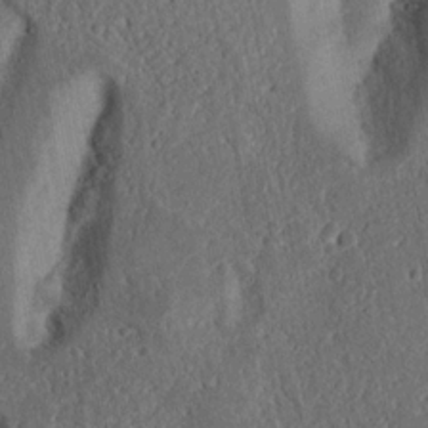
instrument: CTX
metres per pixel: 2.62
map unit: Nhu
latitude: 15.5372
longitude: -74.4790
